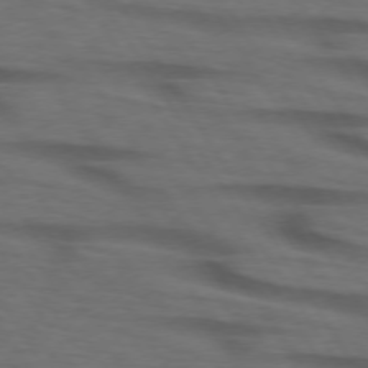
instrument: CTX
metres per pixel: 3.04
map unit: lApd
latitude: 73.8017
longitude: -74.0255
